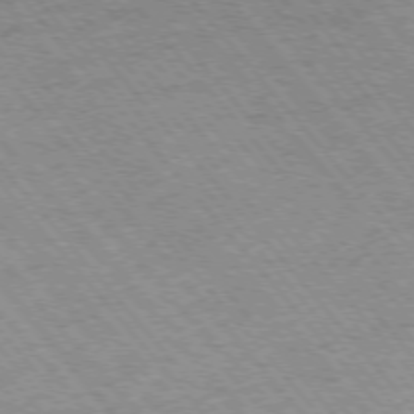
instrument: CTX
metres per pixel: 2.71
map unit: Hpe
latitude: -75.7667
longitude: -14.2901
